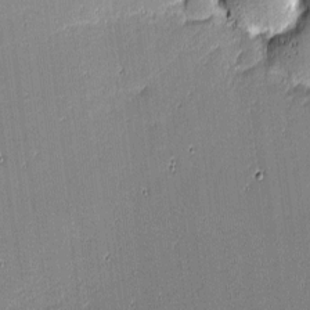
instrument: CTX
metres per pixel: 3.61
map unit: eHh
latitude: -4.0094
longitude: -82.8002
